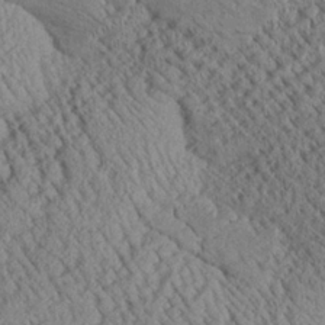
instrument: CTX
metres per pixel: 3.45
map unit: Aa
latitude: 24.9135
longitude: -134.6301
